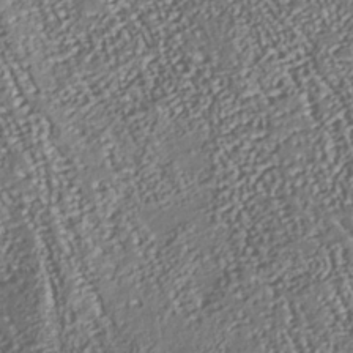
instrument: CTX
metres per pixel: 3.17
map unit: Nhu
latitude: -38.0661
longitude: -80.5735
